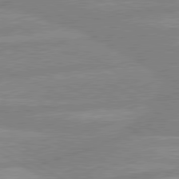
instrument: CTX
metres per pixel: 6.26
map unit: lApd
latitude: 80.3656
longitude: -169.4427
